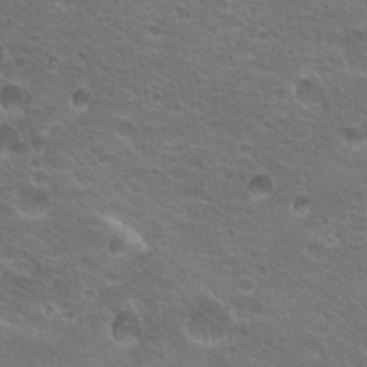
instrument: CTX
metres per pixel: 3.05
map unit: Hto
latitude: 21.9528
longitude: -33.0458
